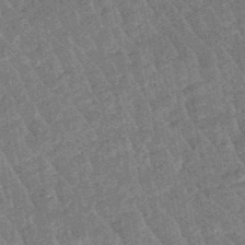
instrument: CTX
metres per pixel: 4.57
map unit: eHb
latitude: -48.6330
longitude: 85.5966
